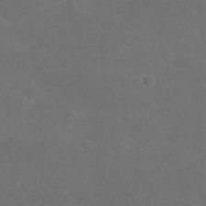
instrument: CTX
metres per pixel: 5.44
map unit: Nhu
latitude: 27.4049
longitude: -65.1970
